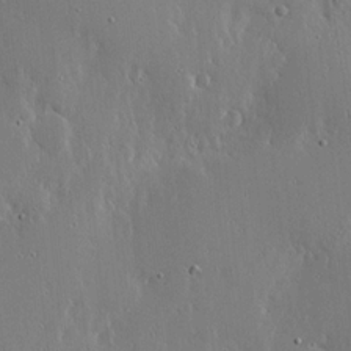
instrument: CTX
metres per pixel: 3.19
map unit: lHvf
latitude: 18.3845
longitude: -117.2159
